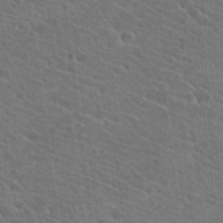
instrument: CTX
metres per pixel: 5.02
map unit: Hto
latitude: 23.5371
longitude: -39.5938
